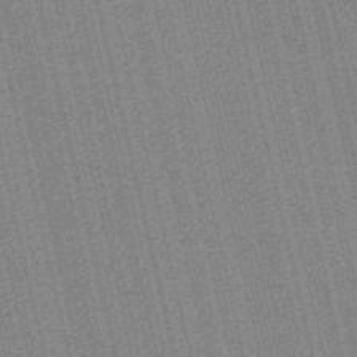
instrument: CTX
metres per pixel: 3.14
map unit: lHb
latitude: -46.9730
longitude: 59.1242
